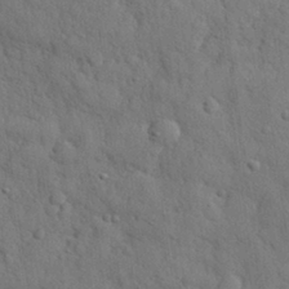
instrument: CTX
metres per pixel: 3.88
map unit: eHh
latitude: 28.6679
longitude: -74.8758
